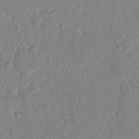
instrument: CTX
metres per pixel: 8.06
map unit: eHh
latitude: 13.5938
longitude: -69.2726
